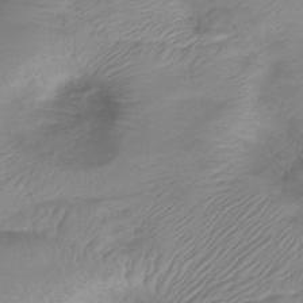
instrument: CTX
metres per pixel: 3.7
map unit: lHb
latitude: -40.9353
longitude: 78.5951
